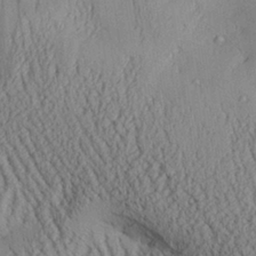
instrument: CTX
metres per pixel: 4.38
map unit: Aa
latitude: 28.5734
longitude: -134.4223
